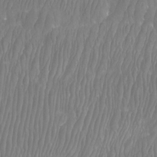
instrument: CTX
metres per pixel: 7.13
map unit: Htu
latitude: -8.1417
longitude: -75.6694
